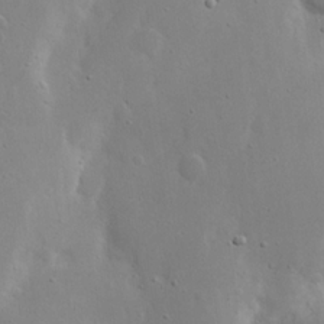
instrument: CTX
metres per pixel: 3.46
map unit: eHh
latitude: 19.3859
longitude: -71.5182
